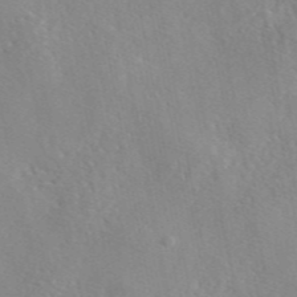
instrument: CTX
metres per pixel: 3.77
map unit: eAb
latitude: 45.9528
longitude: 110.8408
